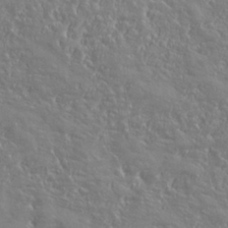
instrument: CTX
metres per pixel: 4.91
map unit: eHh
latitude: 34.5734
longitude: -134.2711
